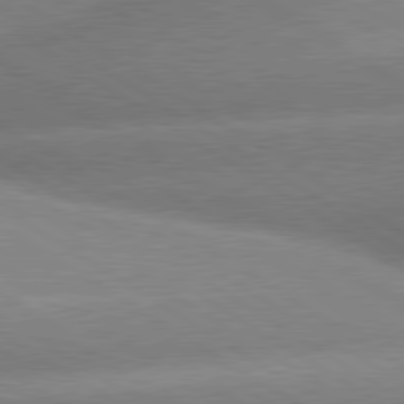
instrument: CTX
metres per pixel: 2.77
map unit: lApd
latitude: 80.0255
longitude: -154.5168
